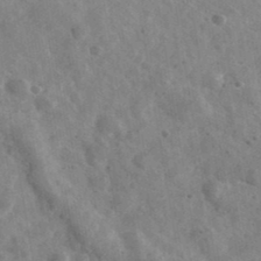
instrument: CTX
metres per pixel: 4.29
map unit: Ave
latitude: 39.1025
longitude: -107.6883
